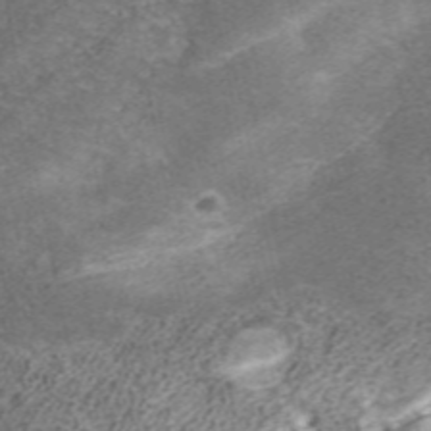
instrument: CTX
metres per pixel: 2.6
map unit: ANa
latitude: 37.1214
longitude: 15.5210
